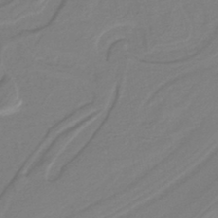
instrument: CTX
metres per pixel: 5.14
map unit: lHb
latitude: -41.9367
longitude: 52.1605
